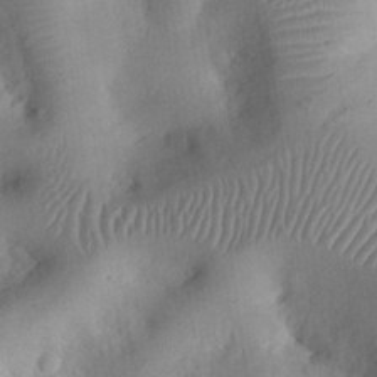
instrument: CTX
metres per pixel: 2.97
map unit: eHh
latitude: 25.2914
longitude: -66.1199
